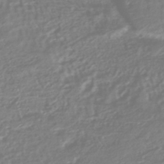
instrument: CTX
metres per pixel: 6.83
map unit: HNhu
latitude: -45.3132
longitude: 98.9919
